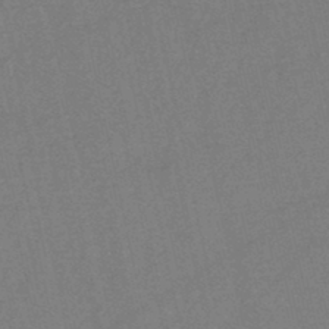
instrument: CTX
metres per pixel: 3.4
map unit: HNb
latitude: -45.2754
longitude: -41.5938
